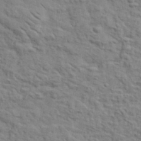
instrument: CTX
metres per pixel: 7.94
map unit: lHvf
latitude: 35.7260
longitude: -85.8583
